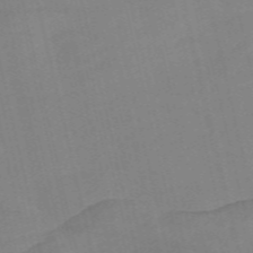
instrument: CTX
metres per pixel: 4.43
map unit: Nve
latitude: -57.9745
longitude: 50.4818
